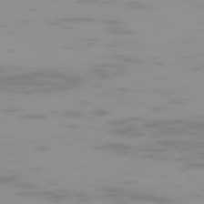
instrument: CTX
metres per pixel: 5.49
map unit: Hpe
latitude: -74.2551
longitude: 5.6344
